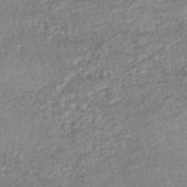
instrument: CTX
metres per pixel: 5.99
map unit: HNhu
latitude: -47.5966
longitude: 102.5385
